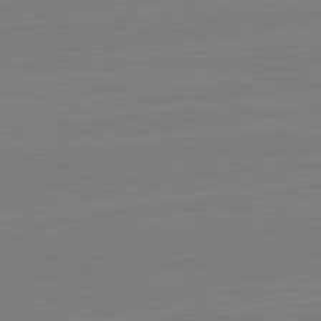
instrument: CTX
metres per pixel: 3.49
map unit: lApd
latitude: 82.3089
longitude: -159.3104
